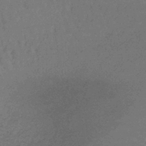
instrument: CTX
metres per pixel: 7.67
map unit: lHb
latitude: -42.7274
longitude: 66.2928
